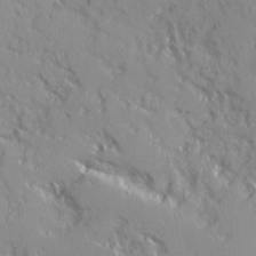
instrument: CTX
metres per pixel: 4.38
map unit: Ave
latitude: 12.8002
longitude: -101.4615
